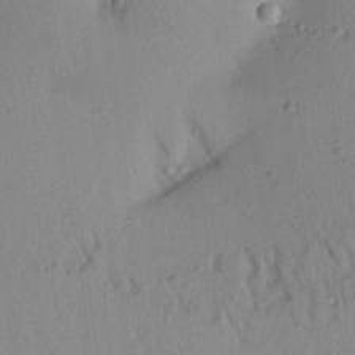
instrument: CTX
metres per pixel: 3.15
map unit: Aa
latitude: 20.4034
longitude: -149.4237
